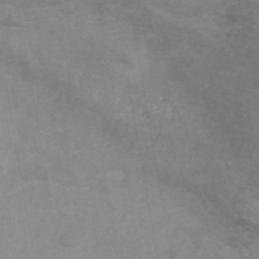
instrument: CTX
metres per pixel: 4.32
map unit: HNb
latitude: -45.7289
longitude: -46.8758
